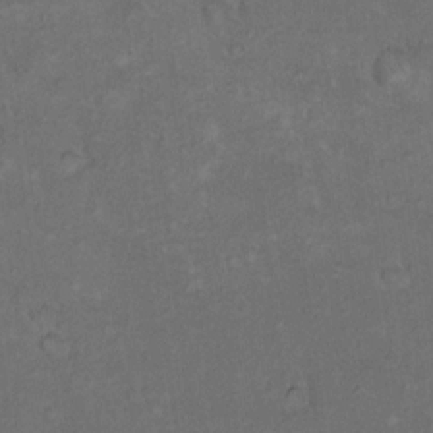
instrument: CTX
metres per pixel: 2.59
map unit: eHh
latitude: 17.1592
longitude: -63.8017
